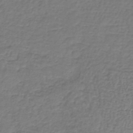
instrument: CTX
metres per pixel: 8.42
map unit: lHb
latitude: -38.4440
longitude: 62.1228
